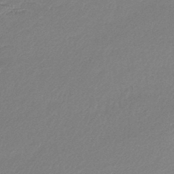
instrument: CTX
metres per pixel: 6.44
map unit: lHb
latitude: -45.0298
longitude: 73.6911
